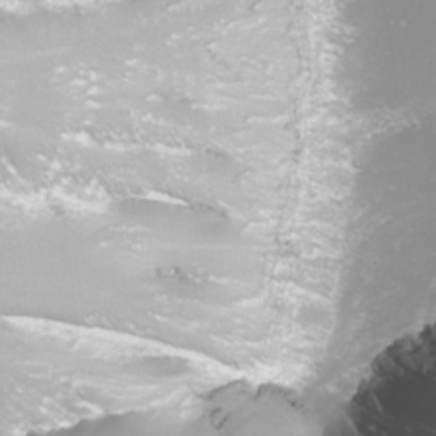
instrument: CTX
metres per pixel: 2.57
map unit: Nhu
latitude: -4.8030
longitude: -74.8947
